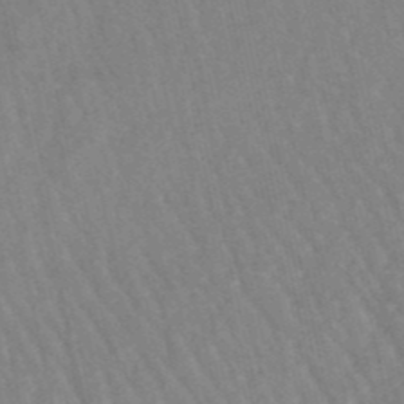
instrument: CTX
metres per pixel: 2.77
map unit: lHb
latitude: -48.9920
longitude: 73.1053
